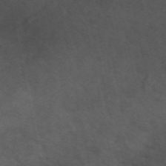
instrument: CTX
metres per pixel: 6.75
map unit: ANa
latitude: 49.6316
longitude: -71.9717
